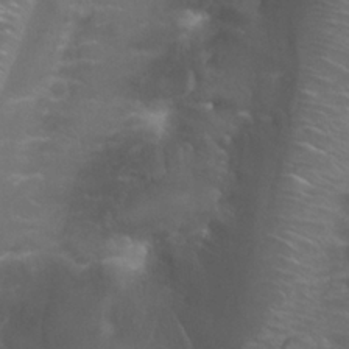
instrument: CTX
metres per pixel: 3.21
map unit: Nhu
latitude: 27.3860
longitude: -60.7624
